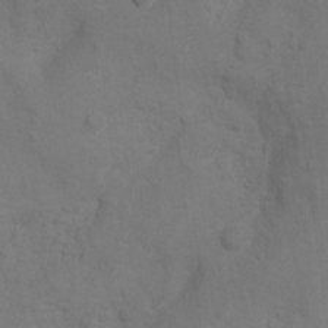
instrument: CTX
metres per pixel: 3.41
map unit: Nhu
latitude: 9.0081
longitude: -25.8583
